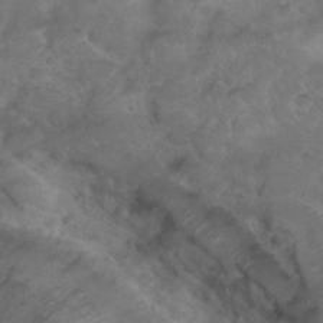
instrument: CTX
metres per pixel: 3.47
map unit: Hto
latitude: 33.2348
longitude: -47.8395
